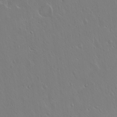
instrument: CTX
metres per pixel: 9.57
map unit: Hto
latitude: 17.5749
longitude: -57.0080
